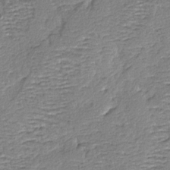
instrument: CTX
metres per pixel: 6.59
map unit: lAvf
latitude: -4.9730
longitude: -109.3481
